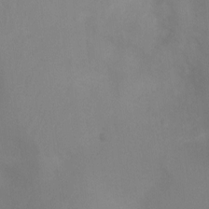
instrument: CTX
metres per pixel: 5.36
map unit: Ht
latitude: 2.4034
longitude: -25.2914
